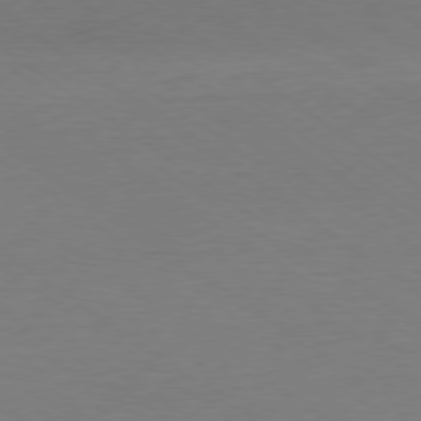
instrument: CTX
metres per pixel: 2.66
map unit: Ap
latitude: -79.3131
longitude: -96.9325
